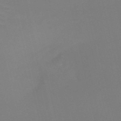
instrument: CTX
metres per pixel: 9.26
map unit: HNb
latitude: -50.9353
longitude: -46.4790
